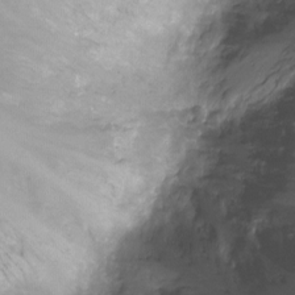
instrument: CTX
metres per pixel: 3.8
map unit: Ht
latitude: -8.8219
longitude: -20.1956
